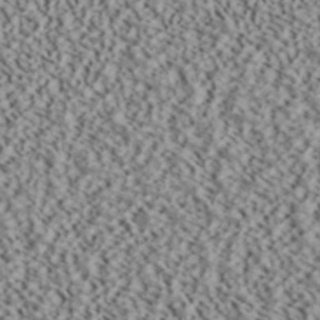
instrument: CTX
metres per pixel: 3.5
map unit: ANa
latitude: 40.3845
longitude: 30.3306
